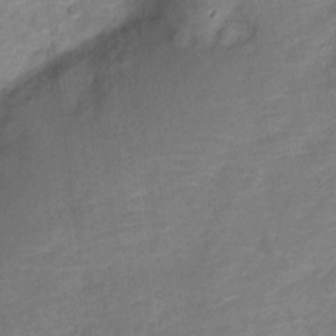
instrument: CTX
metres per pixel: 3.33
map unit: Nve
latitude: -18.3306
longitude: 108.4629
